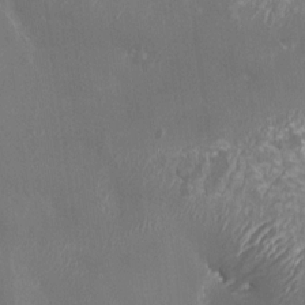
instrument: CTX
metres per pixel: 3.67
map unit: HNhu
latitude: 1.9906
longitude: 6.5951
